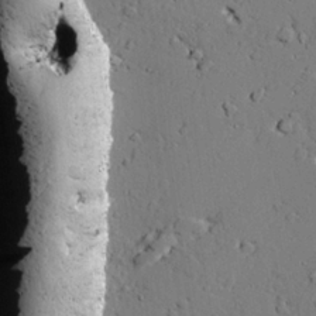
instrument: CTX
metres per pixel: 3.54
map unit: lAvf
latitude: 24.5734
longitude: -110.0822
